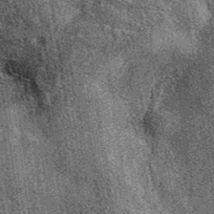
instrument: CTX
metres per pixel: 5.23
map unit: eAb
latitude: 37.0458
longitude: 107.6533
